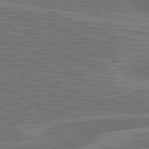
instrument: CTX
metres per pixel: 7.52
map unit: lApd
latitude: 81.2726
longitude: -167.8961
